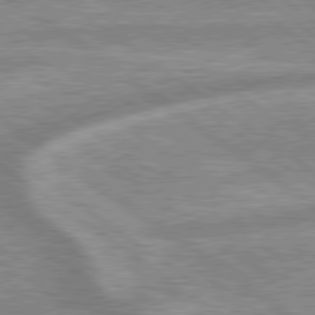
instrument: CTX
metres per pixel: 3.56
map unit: lApd
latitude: 79.4049
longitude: -169.1403
